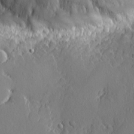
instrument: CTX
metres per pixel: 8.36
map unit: eHh
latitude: 5.2726
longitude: -75.2159
